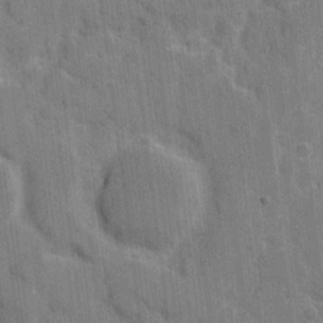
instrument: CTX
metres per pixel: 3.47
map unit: eHh
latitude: 8.8947
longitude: -66.0822
